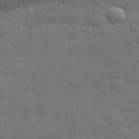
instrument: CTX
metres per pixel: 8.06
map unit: eHh
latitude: 29.8583
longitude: -75.3293
